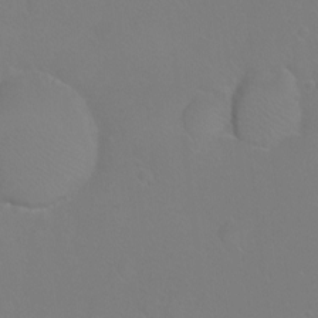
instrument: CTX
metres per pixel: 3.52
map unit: Ht
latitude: -7.0675
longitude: -29.7449
